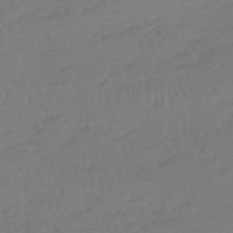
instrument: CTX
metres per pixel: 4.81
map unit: lHb
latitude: -45.2187
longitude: 70.1228
